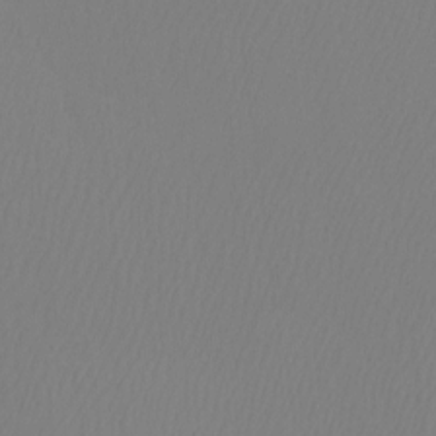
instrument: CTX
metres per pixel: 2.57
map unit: Htu
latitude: -12.6708
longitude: -47.8206
